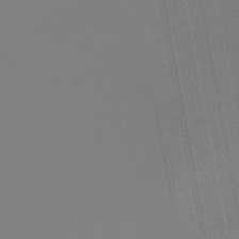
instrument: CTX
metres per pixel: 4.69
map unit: lHb
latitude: -48.7275
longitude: 68.4062
